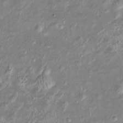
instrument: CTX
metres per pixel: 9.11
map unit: Htu
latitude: -5.1809
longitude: 157.7477
